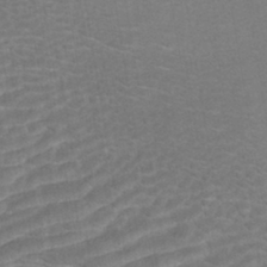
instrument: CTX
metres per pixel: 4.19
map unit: ANa
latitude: -42.9730
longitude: 108.3873
